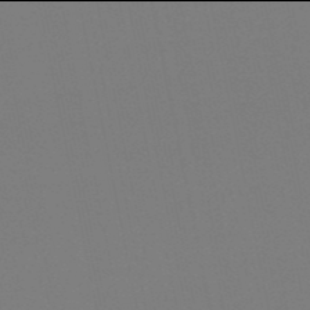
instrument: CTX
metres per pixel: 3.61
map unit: eHb
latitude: -50.0094
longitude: 77.2565
